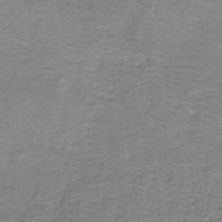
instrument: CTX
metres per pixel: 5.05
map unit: eAb
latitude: -36.8408
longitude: 52.8408
